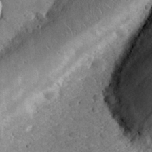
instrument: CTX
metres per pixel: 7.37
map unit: eHh
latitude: 30.2334
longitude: -69.3671
